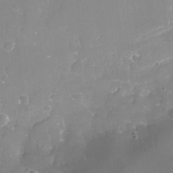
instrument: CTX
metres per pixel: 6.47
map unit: Nve
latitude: -17.7100
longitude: -58.7435
